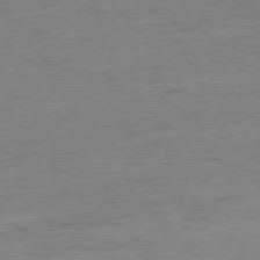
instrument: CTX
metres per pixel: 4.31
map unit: Ap
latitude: -80.3118
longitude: -80.7246
